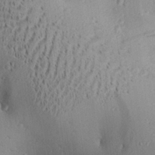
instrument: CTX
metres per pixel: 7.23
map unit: Aa
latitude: 28.5546
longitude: -131.1781
